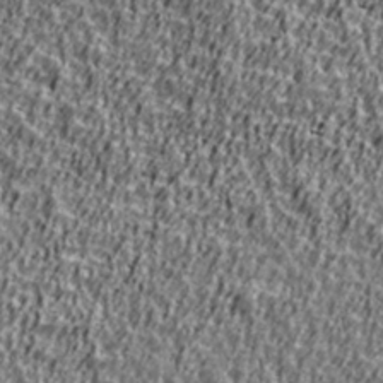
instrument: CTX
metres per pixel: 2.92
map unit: Ave
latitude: 41.2536
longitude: -112.3845
